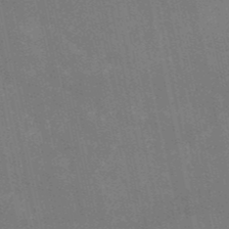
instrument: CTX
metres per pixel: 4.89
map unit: HNb
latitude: -52.0661
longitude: -40.2333
